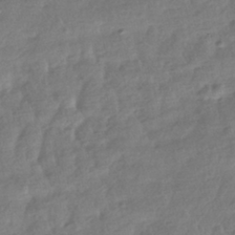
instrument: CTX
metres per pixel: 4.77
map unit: HNhu
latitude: -41.0297
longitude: 98.2361
